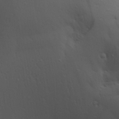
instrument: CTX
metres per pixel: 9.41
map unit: Aa
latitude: 29.1025
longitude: -134.7246
